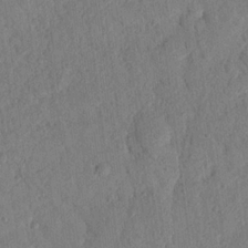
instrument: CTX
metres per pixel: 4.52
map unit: Nhu
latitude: 20.8002
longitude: -78.5735
